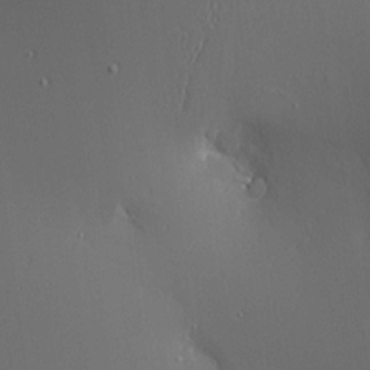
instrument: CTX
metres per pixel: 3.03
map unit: Aa
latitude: 10.0822
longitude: -129.4804
